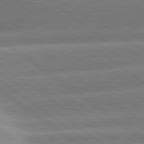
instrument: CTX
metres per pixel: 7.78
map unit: lApd
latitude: 81.2915
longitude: -157.1214
